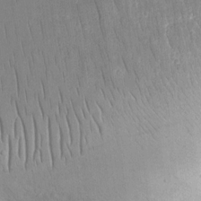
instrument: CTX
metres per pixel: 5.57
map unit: eHh
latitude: 15.2537
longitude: -70.6112
